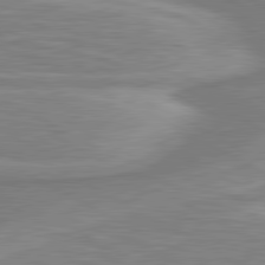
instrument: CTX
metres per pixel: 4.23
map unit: lApd
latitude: 80.8380
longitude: 173.5399
